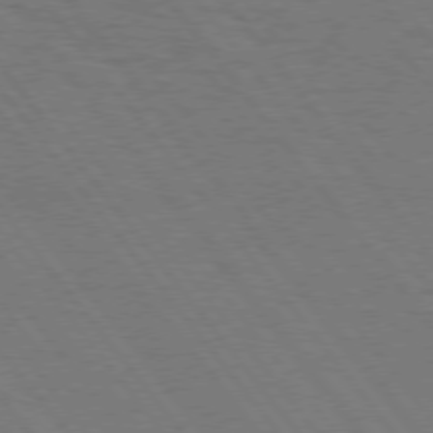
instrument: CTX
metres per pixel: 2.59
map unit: Hpe
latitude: 74.9136
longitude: -138.1767
